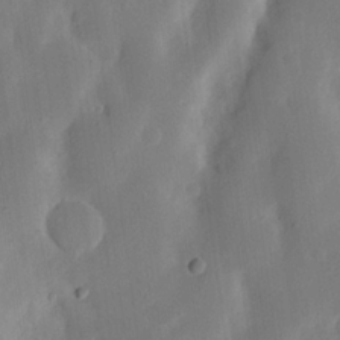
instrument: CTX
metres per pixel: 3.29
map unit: Nhu
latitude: 19.6127
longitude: -74.2712
